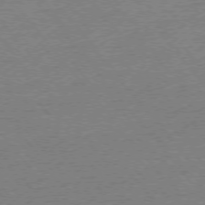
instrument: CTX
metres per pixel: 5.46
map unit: Ap
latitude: -76.5007
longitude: -96.5168
